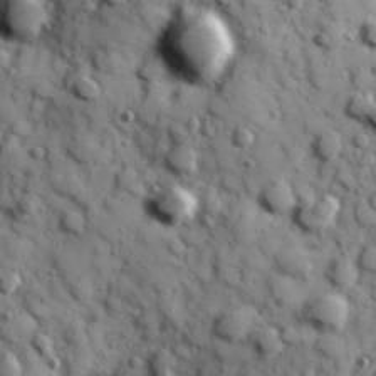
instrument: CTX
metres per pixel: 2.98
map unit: Hve
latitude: 24.7057
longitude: 147.0675
